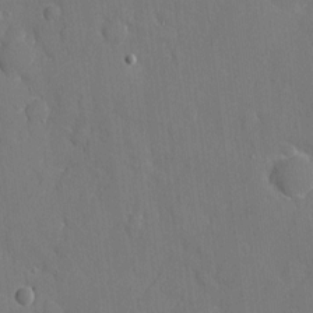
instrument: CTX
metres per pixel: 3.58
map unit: eHh
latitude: 6.0633
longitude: -68.1011
